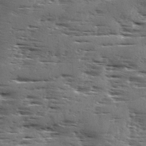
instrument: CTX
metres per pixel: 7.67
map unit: Ave
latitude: 1.4993
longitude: -111.0648
